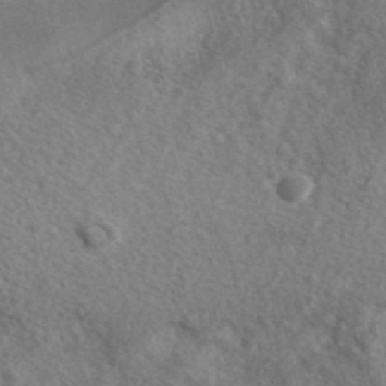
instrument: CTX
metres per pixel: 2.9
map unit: ANa
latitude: 39.8394
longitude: -90.2711
